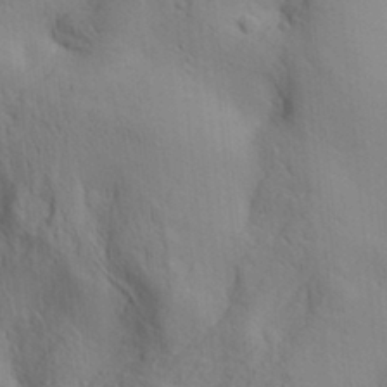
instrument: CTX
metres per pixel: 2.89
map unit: Aa
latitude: 30.2334
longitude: -140.4223
